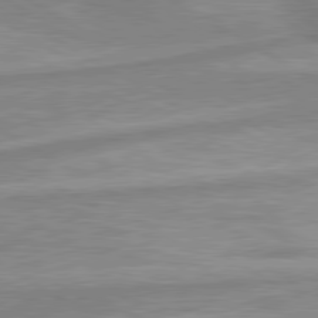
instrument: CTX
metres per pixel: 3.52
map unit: lApd
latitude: 80.1011
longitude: -173.2914
